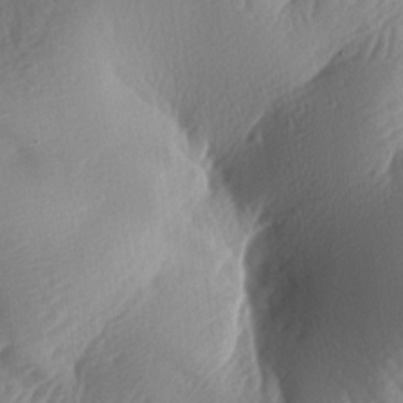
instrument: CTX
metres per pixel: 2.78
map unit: lAa
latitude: -7.6722
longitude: -128.3278
